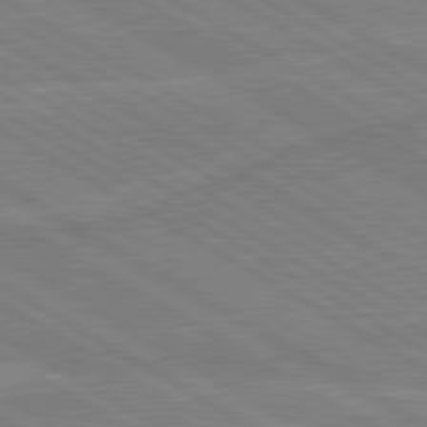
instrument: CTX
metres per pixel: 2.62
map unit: lApd
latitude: 80.4790
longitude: 169.2187
